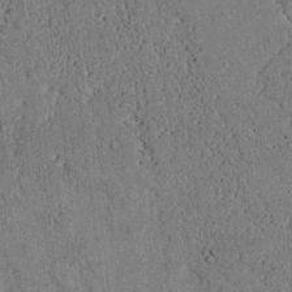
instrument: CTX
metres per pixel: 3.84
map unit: lAvf
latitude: 5.8961
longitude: 169.2942
